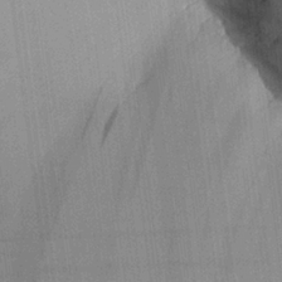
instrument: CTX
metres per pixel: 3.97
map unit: Aa
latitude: 25.0269
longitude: -134.7813
